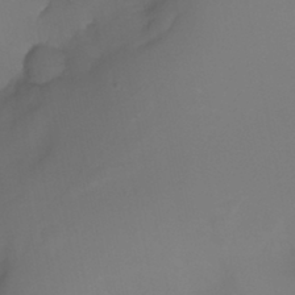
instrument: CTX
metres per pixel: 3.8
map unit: Nhu
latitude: -4.6329
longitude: -76.5168
